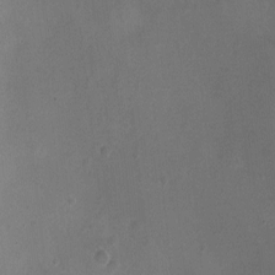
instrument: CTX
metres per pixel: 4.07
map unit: Ht
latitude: -2.9919
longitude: -19.2726
